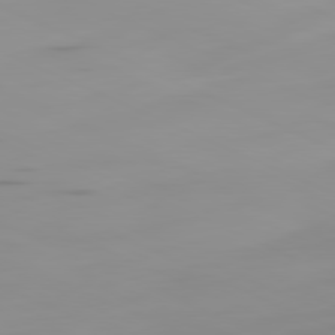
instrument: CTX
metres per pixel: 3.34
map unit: Ap
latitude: -81.4077
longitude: -61.4237
